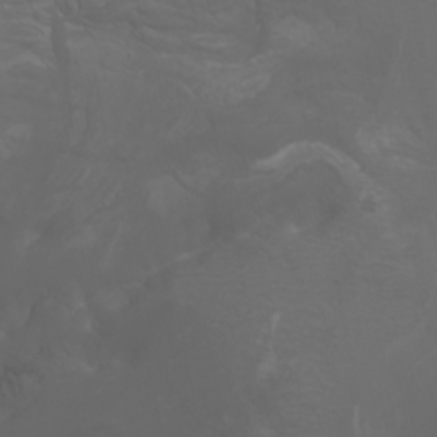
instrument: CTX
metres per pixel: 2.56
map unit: Nhu
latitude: -7.8989
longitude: -83.2348
